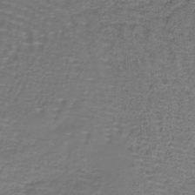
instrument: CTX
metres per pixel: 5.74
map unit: lHb
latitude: -40.5951
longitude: 58.5573
